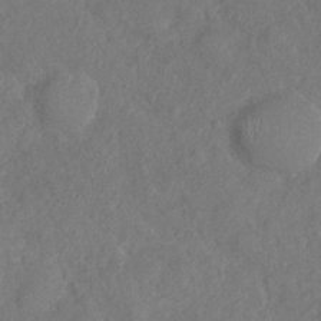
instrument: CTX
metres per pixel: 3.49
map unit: Nhu
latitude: -31.1809
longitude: -60.2333
